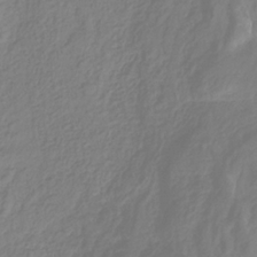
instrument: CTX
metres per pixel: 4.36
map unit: HNhu
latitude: -28.9920
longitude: 67.7478
